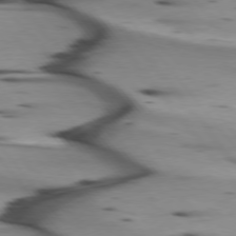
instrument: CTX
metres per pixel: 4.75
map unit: lApd
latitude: 75.3671
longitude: -65.6316
